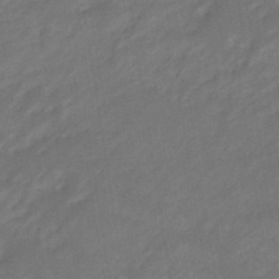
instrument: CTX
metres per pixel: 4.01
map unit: eHb
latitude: -46.7652
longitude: 85.0108
